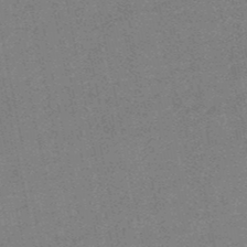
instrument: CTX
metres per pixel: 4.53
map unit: lHb
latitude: -48.5574
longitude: 79.2376
